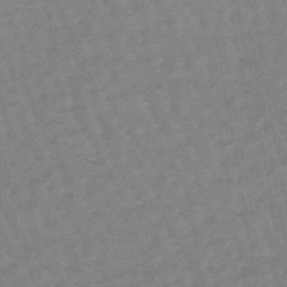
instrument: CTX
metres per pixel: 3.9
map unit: eHb
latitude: -46.2550
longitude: 81.9556
